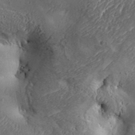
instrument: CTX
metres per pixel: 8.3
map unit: Aa
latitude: 33.7450
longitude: -134.5734
